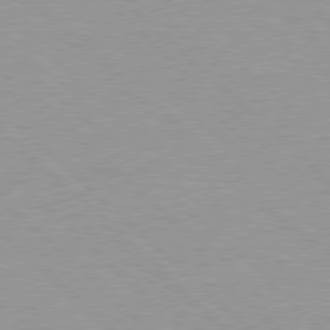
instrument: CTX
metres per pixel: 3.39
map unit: Hpe
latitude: 77.7449
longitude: -153.4616
